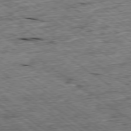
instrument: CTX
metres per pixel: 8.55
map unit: Ap
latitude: -79.1998
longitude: -87.4993
